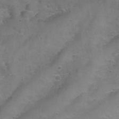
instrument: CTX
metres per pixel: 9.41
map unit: Nhu
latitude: 27.8772
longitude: -54.7813
